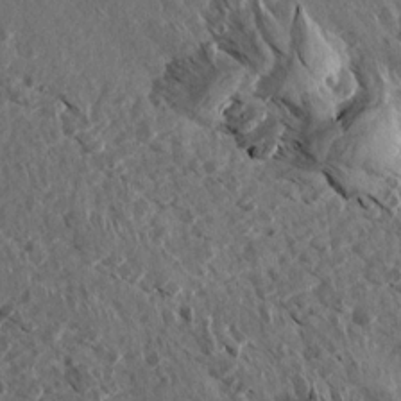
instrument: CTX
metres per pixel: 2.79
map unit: Aa
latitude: 13.4804
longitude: -143.6316
